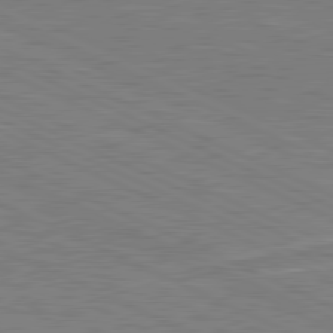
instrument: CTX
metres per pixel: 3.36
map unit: lApd
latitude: 80.9703
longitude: -170.6490
